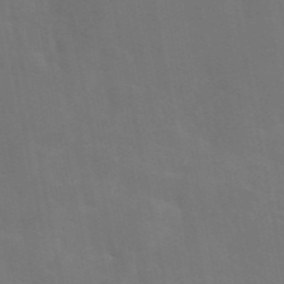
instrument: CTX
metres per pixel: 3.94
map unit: eAb
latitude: 46.0255
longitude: 121.3320
